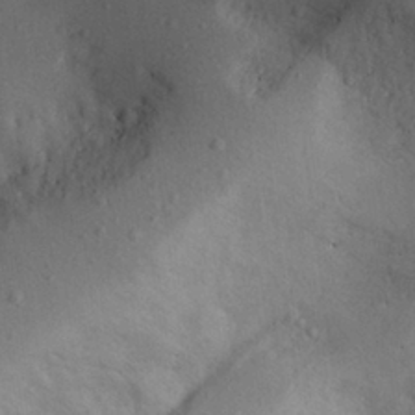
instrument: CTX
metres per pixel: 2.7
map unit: Aa
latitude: 28.9702
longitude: -145.1403
